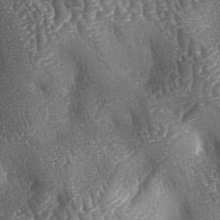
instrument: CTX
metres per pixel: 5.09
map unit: lAa
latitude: -4.6329
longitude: -127.8772
